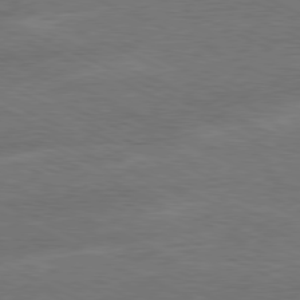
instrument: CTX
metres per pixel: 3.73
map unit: Ap
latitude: -81.0298
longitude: -84.8380
